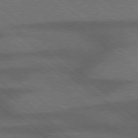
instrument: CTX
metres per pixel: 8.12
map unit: Hpe
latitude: 77.7071
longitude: -157.7638
